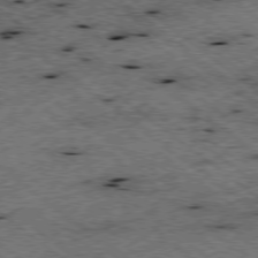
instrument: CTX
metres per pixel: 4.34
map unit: Ap
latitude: -78.7463
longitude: -50.7813
